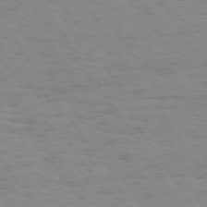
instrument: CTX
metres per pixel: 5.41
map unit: Hpe
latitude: 74.3845
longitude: -136.4979
